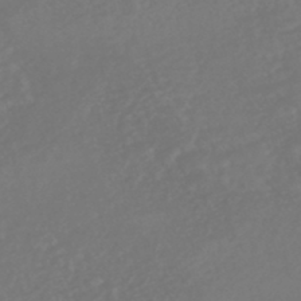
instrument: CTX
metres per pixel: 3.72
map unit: HNhu
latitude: -47.5210
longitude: 97.3510
